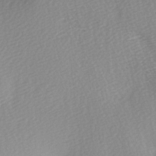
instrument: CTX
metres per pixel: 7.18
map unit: lAa
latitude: -5.7666
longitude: -120.9514
